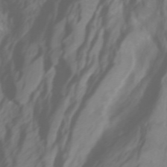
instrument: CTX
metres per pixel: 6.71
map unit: Htu
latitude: -5.3887
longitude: 137.3887
